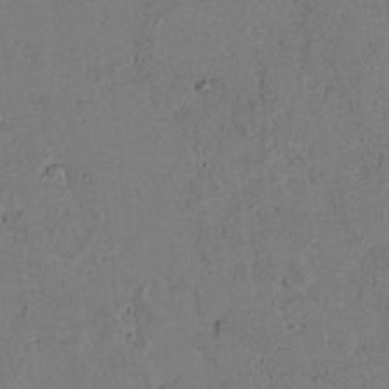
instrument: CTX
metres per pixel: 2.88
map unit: lAvf
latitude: 5.2726
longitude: 167.8989
